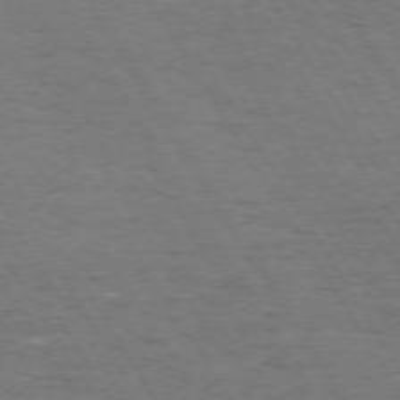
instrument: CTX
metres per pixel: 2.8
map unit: Hpe
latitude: 72.5924
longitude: -123.7639
